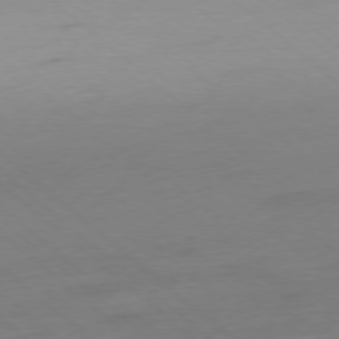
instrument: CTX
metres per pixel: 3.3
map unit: Ap
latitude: -78.2928
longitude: -56.7813
